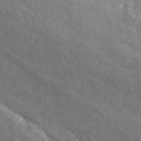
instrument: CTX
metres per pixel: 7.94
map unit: ANa
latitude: 45.4426
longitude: 45.3699
